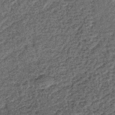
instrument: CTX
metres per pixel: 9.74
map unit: lHb
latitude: -39.0864
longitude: 65.7289
